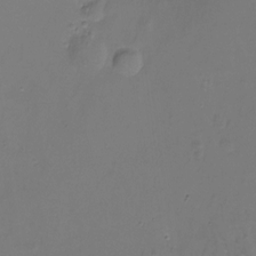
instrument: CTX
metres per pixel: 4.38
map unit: Hto
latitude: -11.9178
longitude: -39.8772
